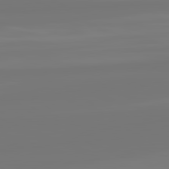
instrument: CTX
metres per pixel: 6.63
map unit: lApd
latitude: 82.0633
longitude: -176.8002
